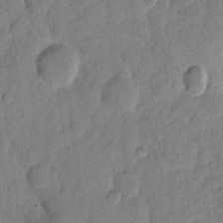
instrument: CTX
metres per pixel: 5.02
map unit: eHh
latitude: 11.4804
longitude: -65.8205
